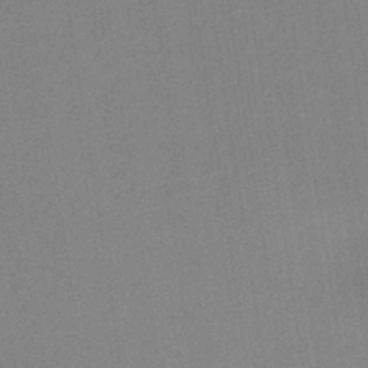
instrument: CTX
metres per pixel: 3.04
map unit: lHb
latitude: -34.8030
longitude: 65.8234
